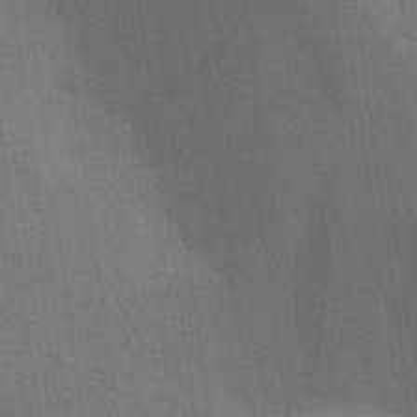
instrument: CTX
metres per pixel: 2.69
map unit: Aa
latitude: 27.3104
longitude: -145.6883
